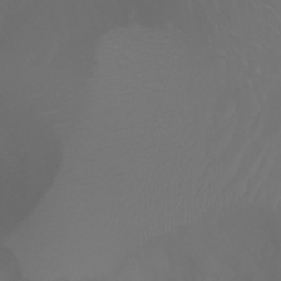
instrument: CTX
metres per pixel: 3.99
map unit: Ht
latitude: -3.0297
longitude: -61.0647
